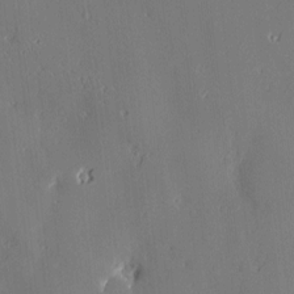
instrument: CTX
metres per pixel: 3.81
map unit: Nve
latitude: -7.9367
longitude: 173.4643
